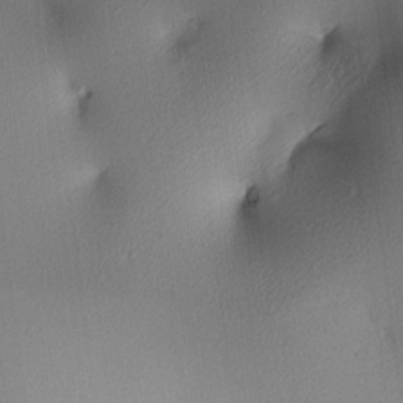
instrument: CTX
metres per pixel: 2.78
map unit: lAa
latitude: 3.3859
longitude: -115.7449
